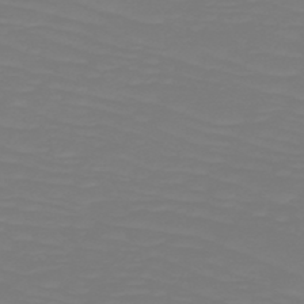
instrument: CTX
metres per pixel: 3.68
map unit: HNb
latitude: -49.5777
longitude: -50.6301
